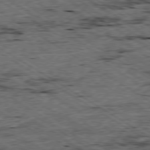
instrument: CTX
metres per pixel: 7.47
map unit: Ap
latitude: -79.6155
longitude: -79.8961
